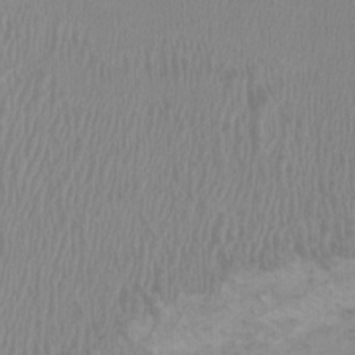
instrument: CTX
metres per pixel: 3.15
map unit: HNhu
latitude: 2.5168
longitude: -2.5168
